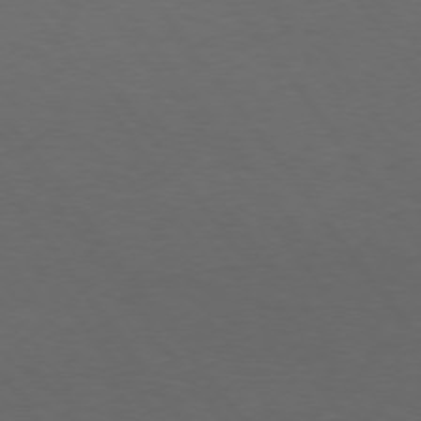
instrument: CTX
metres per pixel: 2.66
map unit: Hpe
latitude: 74.7813
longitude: -131.1215
